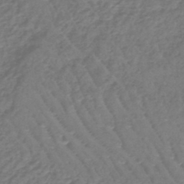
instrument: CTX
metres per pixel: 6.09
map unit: lHb
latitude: -44.6141
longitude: 73.3132
